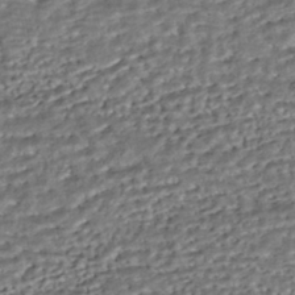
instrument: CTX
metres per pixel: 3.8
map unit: HNhu
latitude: -43.5966
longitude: 107.8801
